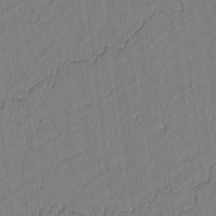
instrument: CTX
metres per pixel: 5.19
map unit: lAvf
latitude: 5.2537
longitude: 166.2173
